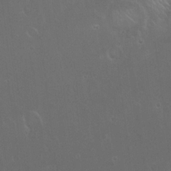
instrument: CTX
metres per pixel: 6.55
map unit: Hto
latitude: 19.4426
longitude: -57.9906
